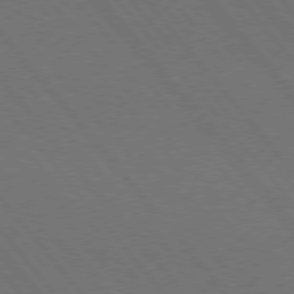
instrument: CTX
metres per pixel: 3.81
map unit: Hpe
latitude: 75.6316
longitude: -138.4034
